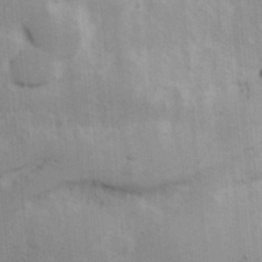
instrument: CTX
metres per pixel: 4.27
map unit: Hve
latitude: 31.4238
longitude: 148.7652
